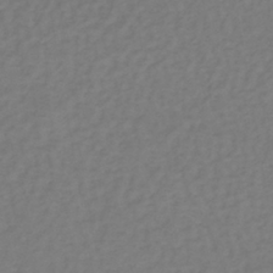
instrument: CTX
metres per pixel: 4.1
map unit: lHb
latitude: -38.8975
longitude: 72.4440
